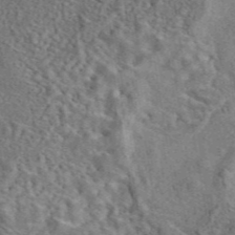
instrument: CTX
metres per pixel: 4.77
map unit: eAb
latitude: 43.6505
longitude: 110.5006
